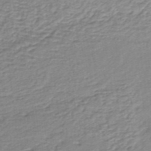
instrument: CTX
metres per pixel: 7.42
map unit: lHb
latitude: -35.5777
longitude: 60.4440
